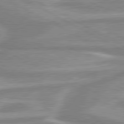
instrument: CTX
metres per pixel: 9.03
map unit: lApd
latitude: 80.4034
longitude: -174.1578
